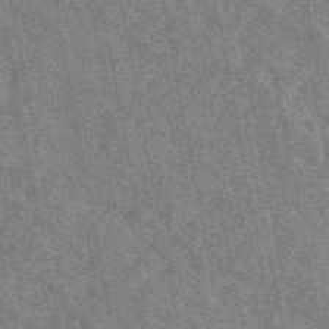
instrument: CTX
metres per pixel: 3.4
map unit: eAb
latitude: 48.2145
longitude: 120.1039
